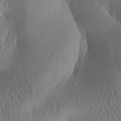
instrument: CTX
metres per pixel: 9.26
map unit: lAa
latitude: -7.1242
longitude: -128.3278
